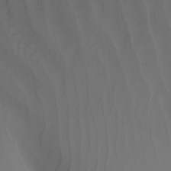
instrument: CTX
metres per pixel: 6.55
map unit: Nhu
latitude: -5.0675
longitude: -93.8016
